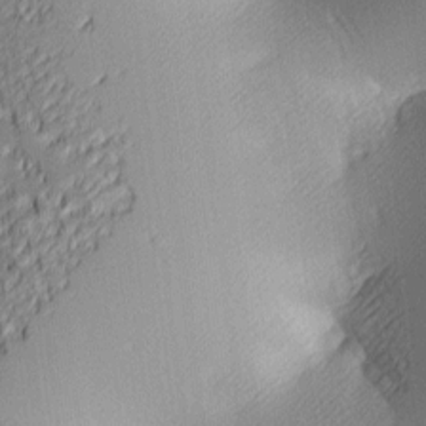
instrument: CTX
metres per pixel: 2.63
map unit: lAa
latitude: 3.5938
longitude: -116.4979
